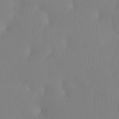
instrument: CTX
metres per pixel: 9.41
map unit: Htu
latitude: -15.0865
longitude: -47.1592
